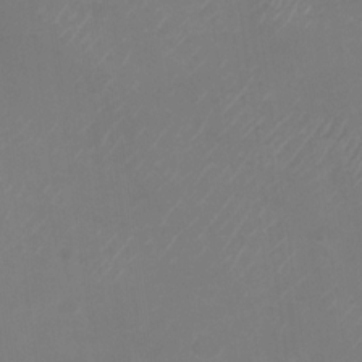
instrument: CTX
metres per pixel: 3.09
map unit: Nhu
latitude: -28.7274
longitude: -58.2712
